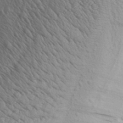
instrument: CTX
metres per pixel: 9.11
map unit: Aa
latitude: 29.7638
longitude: -137.7639
